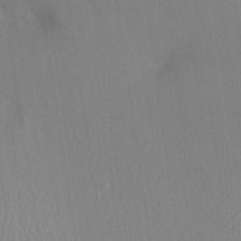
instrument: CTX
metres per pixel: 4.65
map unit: Aa
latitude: 24.5545
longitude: -136.0444
